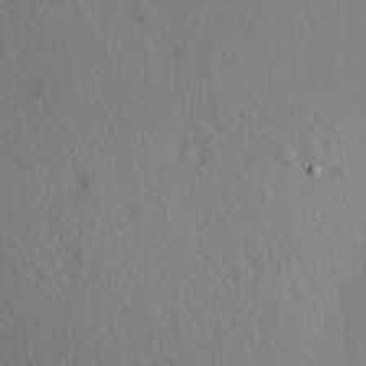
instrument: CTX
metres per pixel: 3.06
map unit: Hve
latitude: 13.1970
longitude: -91.0270
